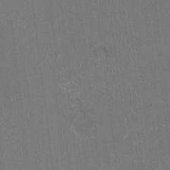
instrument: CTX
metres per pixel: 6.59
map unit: HNhu
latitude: -2.3495
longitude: -6.6679
